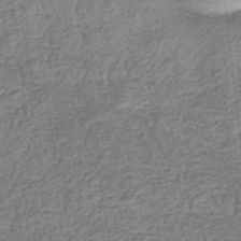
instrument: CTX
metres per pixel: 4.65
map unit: eHb
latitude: -35.5588
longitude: 79.7477
